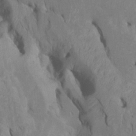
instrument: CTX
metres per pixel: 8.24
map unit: Htu
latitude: -6.4818
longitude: 144.9542
